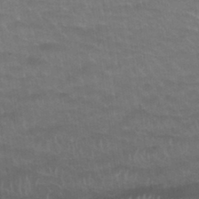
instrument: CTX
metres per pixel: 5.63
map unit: Nhu
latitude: 32.3467
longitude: -51.8583
